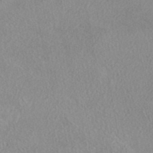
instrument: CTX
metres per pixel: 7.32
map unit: eAb
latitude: 40.0633
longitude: 105.6155
